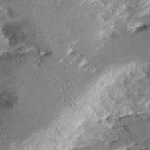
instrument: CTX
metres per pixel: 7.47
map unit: Aa
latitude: 10.6113
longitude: -126.1578
